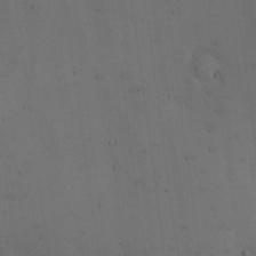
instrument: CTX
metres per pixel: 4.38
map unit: lAa
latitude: 19.8961
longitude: -138.5735
